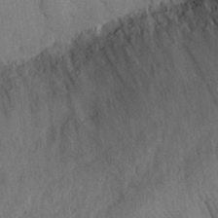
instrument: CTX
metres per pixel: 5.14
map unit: eHh
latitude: 28.9513
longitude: -77.1781
